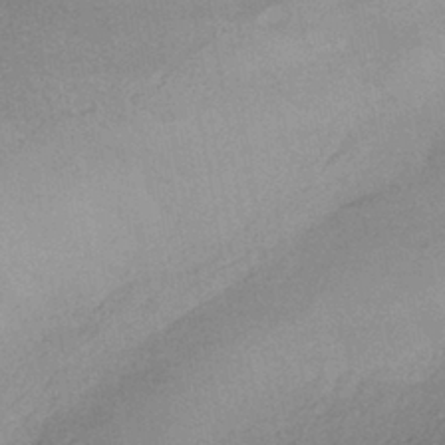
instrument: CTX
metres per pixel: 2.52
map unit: HNhu
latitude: -41.1998
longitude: 92.5574
